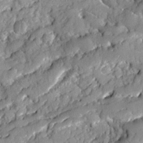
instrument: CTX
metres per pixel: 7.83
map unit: Ave
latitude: 18.6868
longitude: -129.4237
